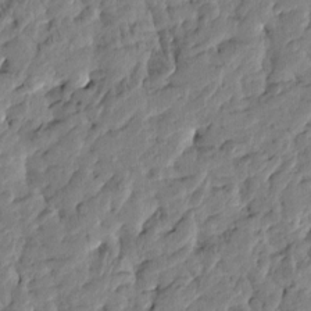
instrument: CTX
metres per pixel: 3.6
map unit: Htu
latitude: -3.8422
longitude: 178.4440
